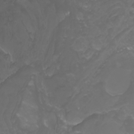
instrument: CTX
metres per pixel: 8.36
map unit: Nhu
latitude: -8.1606
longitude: -93.9339
